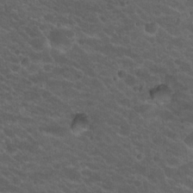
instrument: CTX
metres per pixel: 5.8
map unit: Hto
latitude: 19.9150
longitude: -35.7260
